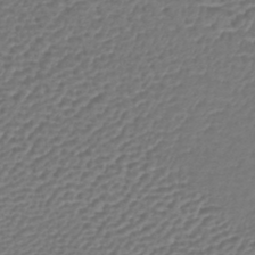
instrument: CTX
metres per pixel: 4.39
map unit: lHb
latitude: -43.5777
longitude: 76.2928
